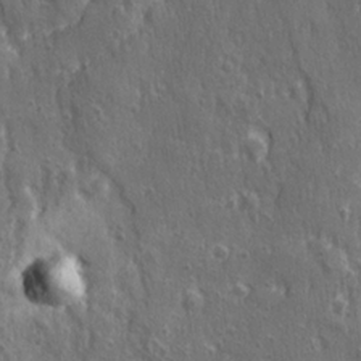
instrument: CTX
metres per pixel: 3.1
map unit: Ave
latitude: 22.0822
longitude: -134.6868
